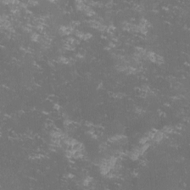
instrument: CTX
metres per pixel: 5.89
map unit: lHvf
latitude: -13.3132
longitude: -99.5749
